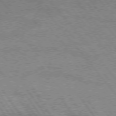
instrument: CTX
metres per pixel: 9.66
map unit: Hpe
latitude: 74.9514
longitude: -151.7638
